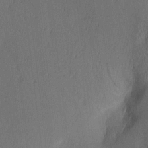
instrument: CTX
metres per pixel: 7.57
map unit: Ave
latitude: 13.0648
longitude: -107.0836
